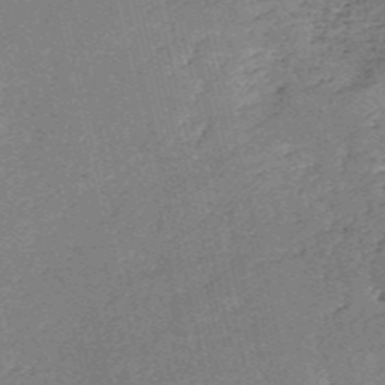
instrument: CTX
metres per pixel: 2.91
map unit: HNb
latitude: -54.0850
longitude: -40.1577
